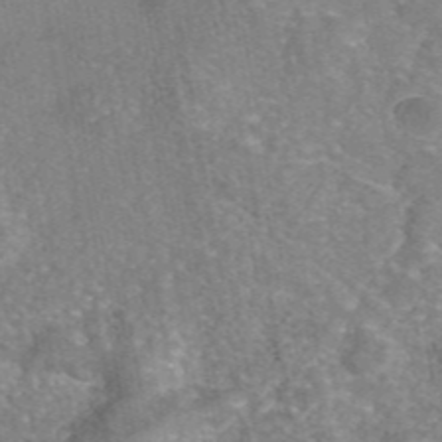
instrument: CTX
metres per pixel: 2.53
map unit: eAb
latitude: 45.9528
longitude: 105.3131
